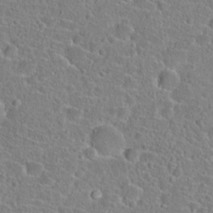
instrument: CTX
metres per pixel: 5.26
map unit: Hto
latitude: 23.1025
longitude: -45.7072
